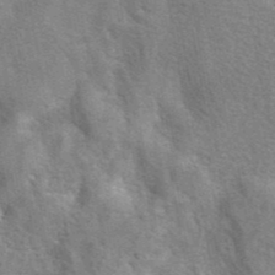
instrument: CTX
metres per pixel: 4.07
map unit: eAb
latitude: 41.3292
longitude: 106.6519
